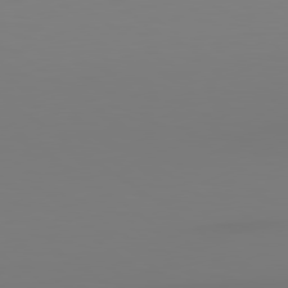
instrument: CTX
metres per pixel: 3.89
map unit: lApd
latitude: 79.0648
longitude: -136.7435
